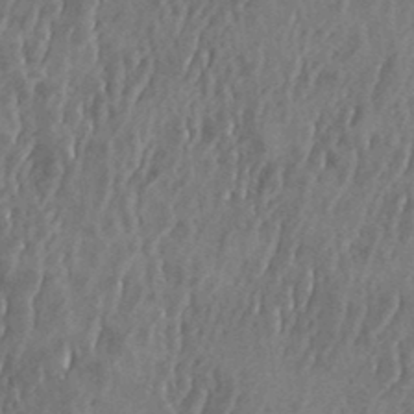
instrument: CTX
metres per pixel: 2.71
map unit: eHh
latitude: 33.7639
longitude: -132.5924
